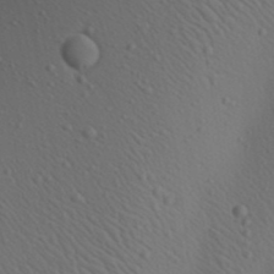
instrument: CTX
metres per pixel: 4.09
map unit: Aa
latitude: 22.9892
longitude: -138.6301
